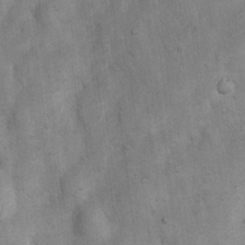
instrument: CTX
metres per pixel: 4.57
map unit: Nhu
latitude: 7.2348
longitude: -23.5938
